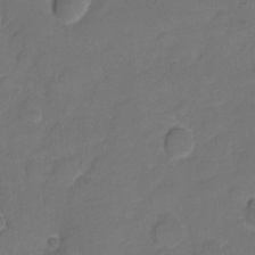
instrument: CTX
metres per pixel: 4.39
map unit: Hto
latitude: 5.2537
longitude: -61.4048
